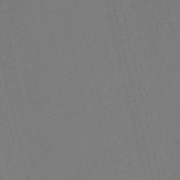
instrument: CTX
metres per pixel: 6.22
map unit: HNb
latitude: -55.0109
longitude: -39.6316
